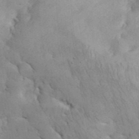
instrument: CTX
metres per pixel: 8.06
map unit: eHh
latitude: 36.0444
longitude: -67.1214
